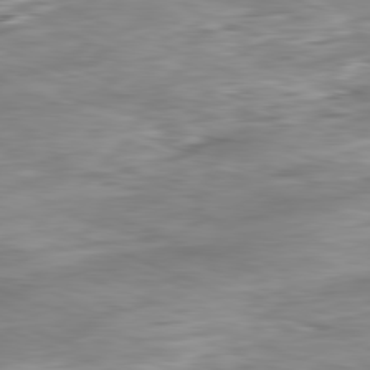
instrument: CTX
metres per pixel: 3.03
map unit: Ap
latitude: -81.7478
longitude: -80.4412
